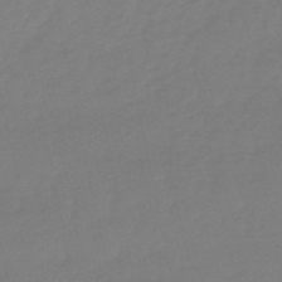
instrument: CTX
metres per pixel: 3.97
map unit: eHb
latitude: -49.6911
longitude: 77.5210
